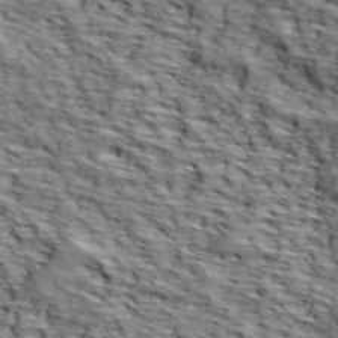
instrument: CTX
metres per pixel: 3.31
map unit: lHvf
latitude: 38.8569
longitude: -86.8947
